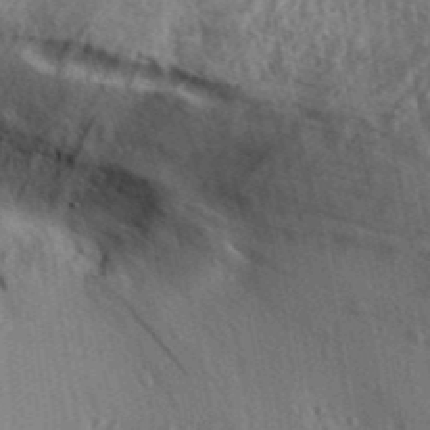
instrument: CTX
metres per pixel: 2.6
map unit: Aa
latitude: 30.4034
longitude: -137.1403
